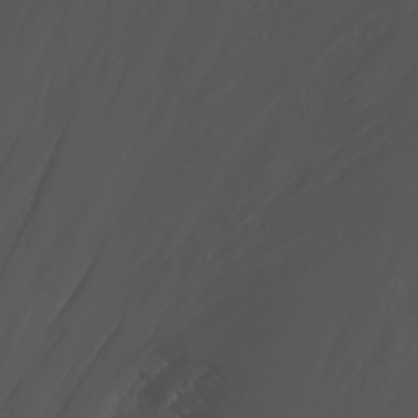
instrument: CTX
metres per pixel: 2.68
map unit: Nhu
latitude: -5.5588
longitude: -88.2901
